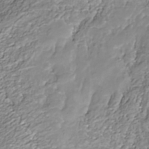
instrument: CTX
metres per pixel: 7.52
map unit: Nhe
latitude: -37.8989
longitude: -88.1767
